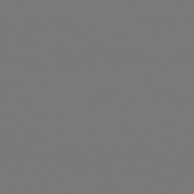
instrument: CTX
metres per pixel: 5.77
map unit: Hpe
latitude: 78.4223
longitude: -163.9339
